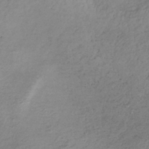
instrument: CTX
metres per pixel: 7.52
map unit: lHb
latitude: -36.2172
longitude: 68.2550
